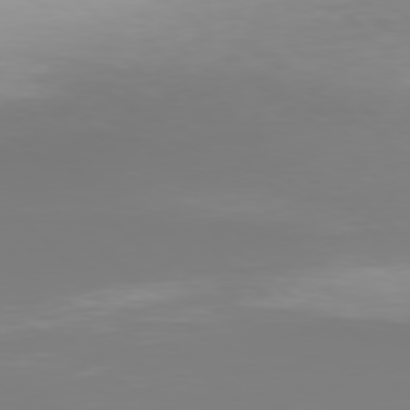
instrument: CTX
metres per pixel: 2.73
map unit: Hpe
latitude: 77.7638
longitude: -134.8191
